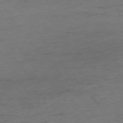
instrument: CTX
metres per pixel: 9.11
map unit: Hpe
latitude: -75.7667
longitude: -12.2712
